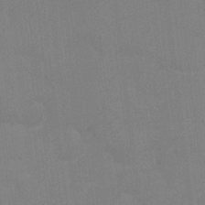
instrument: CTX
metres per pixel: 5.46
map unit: Ht
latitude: -3.3509
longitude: -19.9150
